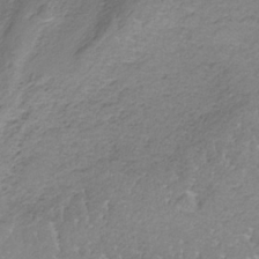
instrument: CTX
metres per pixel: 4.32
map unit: HNb
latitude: -34.7841
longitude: 57.9367
